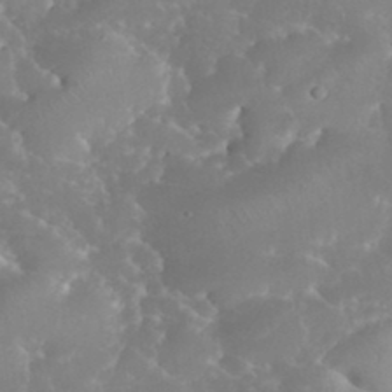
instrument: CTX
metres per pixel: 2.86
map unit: eHh
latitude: 35.4804
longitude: -63.2159
